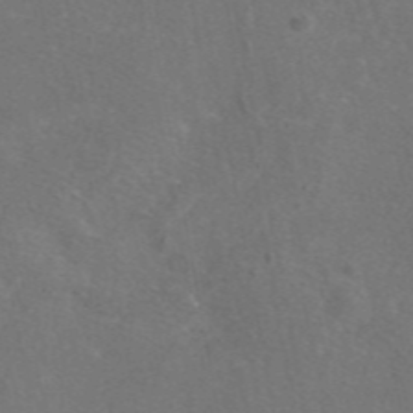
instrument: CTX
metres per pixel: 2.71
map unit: eAb
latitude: 46.7813
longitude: 110.1605
